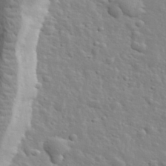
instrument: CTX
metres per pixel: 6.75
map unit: lHvf
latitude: 34.5356
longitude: -81.8961
